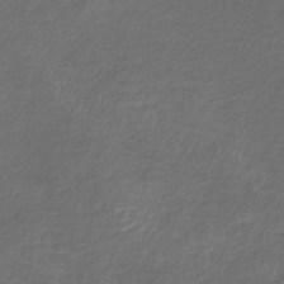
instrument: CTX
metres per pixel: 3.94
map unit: lHb
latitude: -39.5966
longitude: 73.3887
